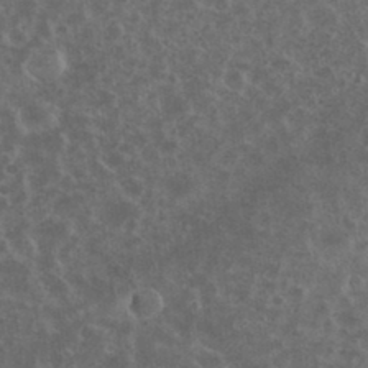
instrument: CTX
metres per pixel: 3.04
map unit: eHh
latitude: 34.9891
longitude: -60.6679
